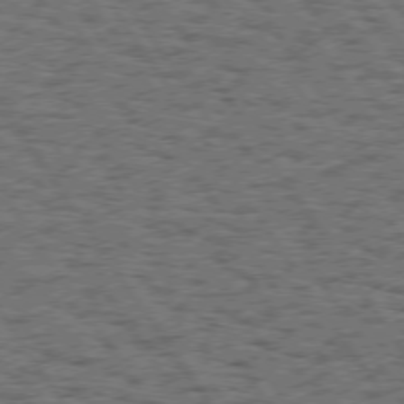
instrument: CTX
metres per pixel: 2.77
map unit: Hpe
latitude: 74.4412
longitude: -133.9528
